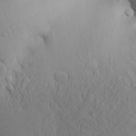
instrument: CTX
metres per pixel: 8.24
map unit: Aa
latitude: 27.9717
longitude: -148.4601
